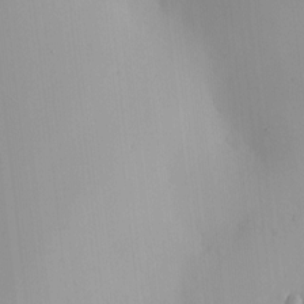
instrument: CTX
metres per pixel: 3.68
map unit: HNhu
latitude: 7.7639
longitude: 8.7463
